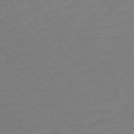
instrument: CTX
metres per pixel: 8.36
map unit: Ap
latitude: -75.6911
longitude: -82.3089
